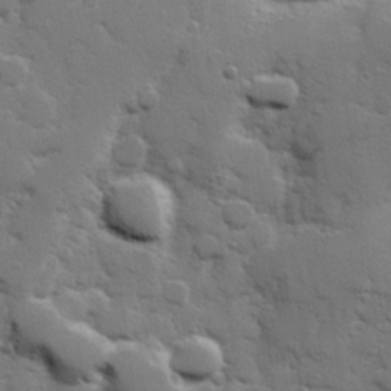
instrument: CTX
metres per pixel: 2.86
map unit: Hve
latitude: 25.5938
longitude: 148.6330
